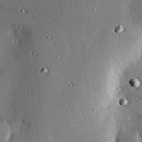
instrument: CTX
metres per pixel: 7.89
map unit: eHh
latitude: 22.6679
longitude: -90.3467
